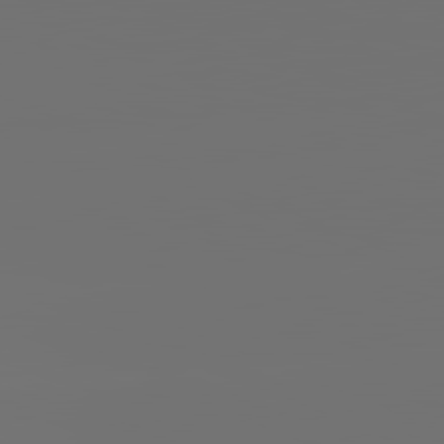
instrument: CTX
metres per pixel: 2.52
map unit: lApd
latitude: 82.0255
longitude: -152.7247
